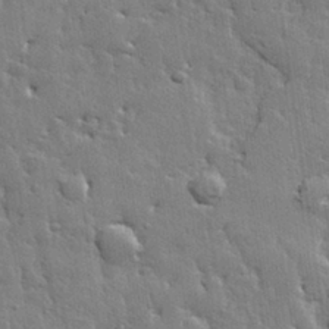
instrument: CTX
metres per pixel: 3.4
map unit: eHh
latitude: 31.2537
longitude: -78.9892
